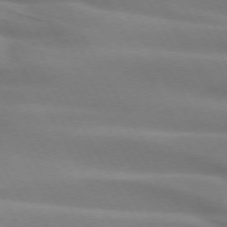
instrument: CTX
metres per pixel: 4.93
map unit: lApd
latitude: 72.2334
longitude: -51.1970
